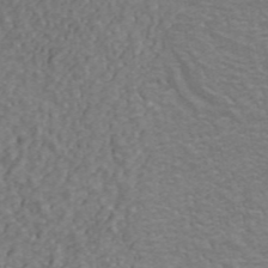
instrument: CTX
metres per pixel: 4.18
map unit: ANa
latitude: 43.5182
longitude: 26.5006
